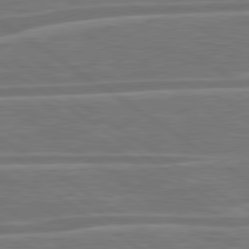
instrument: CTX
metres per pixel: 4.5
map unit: lApd
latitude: 79.8395
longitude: -126.9514
